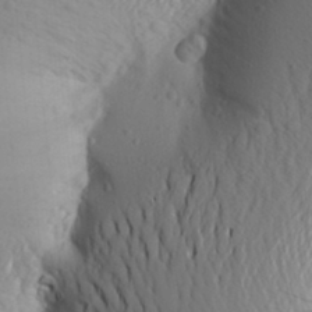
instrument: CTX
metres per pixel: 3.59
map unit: Aa
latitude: 25.7827
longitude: -149.2726
